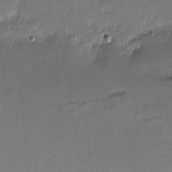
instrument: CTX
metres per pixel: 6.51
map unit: eHh
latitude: -2.3873
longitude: -83.4993
